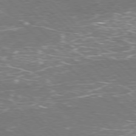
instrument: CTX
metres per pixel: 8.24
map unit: Hpe
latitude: -77.7478
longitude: 14.8030
